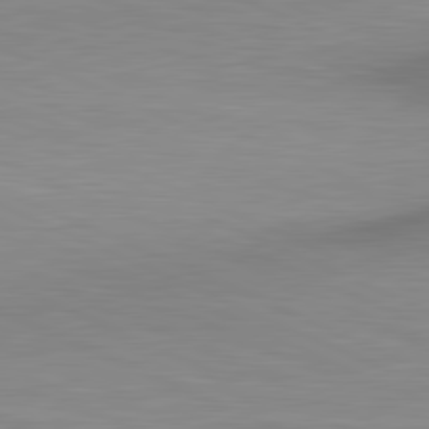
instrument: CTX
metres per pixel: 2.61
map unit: lApd
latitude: 81.5182
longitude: 138.4062
